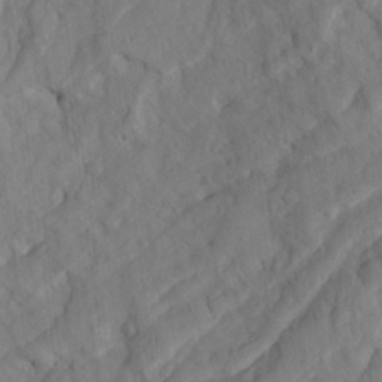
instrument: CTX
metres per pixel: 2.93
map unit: Ave
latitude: 23.3293
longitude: -133.0458
